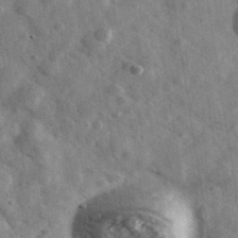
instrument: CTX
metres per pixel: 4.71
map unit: Ave
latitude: 39.0836
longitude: -107.5938
